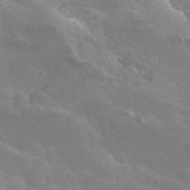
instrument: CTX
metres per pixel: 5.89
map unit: Hto
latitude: 28.5357
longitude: -40.7813
